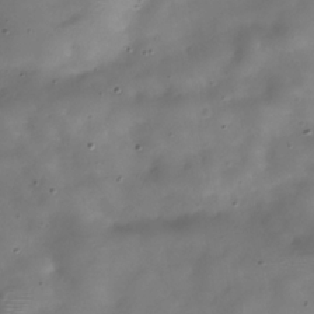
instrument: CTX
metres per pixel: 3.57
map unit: Hve
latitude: -30.9352
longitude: 94.7652
